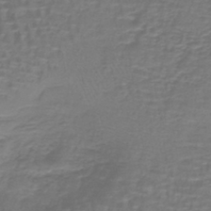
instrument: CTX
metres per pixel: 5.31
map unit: lHb
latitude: -40.9542
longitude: 58.3117
